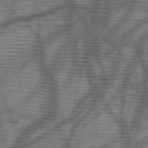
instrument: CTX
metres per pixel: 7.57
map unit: HNb
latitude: -46.8030
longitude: -40.7057
